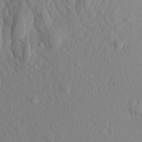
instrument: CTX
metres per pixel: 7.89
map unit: Aa
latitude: 17.0836
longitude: -143.7261
